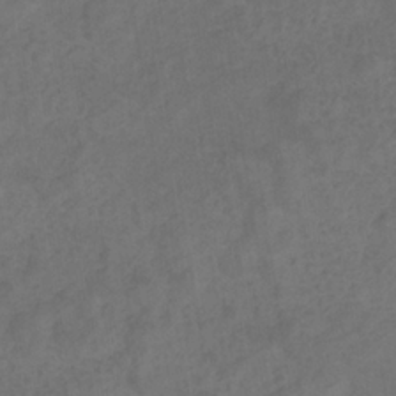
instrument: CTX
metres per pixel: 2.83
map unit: eHb
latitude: -32.5574
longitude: 72.5951
